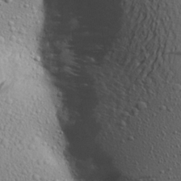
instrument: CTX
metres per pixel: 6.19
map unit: Aa
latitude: 22.6679
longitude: -143.6127
